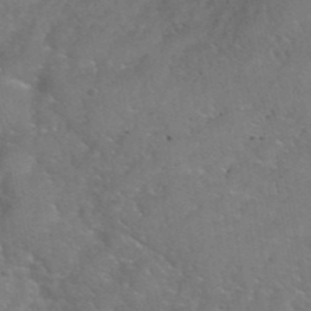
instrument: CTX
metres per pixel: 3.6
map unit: eHh
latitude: 40.6301
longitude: -57.6693
